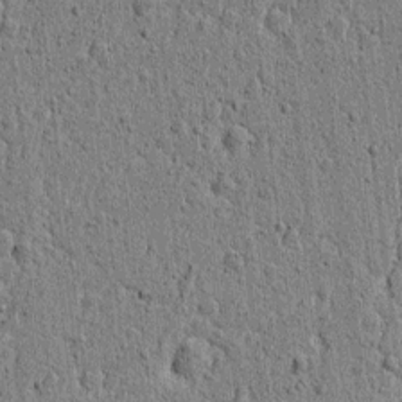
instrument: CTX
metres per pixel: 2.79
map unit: lAvf
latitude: 5.6694
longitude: 165.1243
